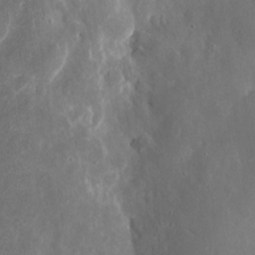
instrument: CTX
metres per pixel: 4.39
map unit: eHh
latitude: 8.5735
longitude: -71.9339
